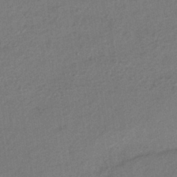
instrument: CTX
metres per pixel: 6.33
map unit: HNhu
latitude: -42.5006
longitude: 96.3118
